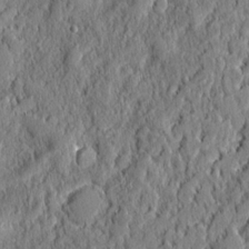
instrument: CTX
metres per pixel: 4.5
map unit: eHh
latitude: 5.6883
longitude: -76.6679
